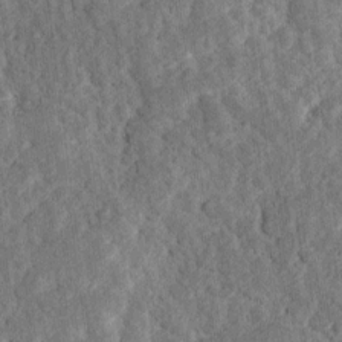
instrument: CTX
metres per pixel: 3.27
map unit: Ave
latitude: 17.3482
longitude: -135.1403
